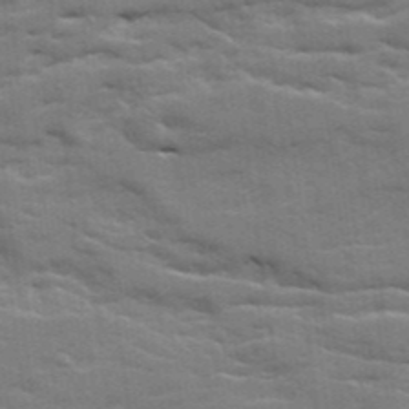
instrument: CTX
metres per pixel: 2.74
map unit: Ave
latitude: 19.2159
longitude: -129.6883
